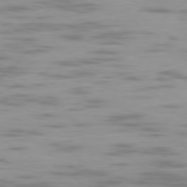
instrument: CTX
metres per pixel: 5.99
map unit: Ap
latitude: -79.2942
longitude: -103.0647
